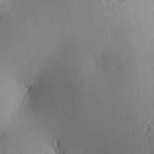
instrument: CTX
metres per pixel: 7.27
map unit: lAa
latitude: 2.9513
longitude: -116.7057
